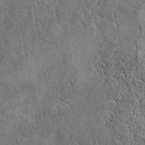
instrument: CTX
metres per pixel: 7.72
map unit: eAb
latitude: 38.9514
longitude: 112.2362
